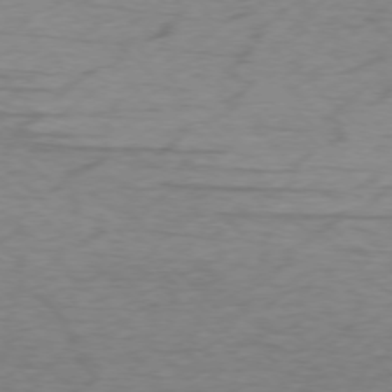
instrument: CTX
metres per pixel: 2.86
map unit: Ap
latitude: -75.8045
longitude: -78.0255
